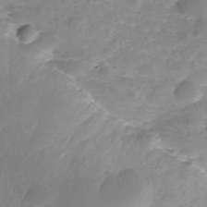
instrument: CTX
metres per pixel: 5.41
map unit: Nhe
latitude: -36.2172
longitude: -178.7436
